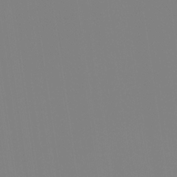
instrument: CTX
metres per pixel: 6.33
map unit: Ht
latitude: -13.7667
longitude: -51.6693
